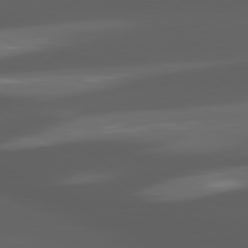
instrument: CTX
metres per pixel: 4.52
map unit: lApd
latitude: 80.4412
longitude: -144.3845
